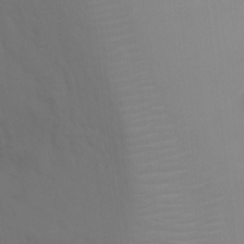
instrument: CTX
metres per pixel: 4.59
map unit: Ht
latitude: 3.1403
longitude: -27.9717
